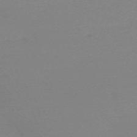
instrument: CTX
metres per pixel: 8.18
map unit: eHh
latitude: -61.6722
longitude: 52.1983
